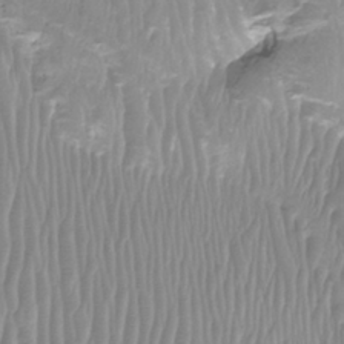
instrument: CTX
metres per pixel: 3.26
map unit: Htu
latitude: -8.4818
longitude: -74.4223
